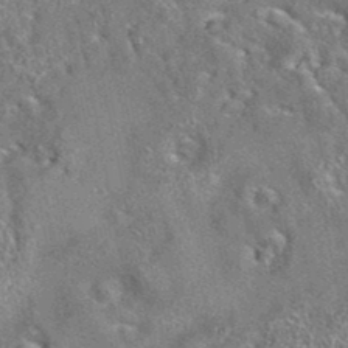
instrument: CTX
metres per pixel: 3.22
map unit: eAb
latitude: 35.5560
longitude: 112.7841
